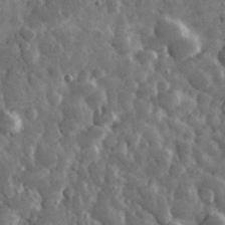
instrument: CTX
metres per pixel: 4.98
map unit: eHh
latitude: 32.4979
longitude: -69.9528
